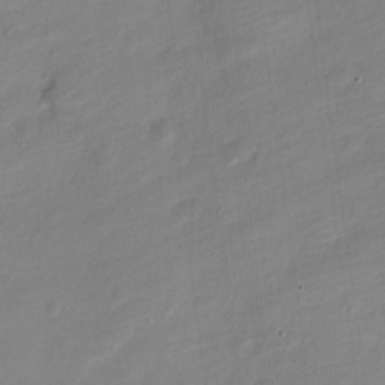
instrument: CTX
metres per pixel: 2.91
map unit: Nve
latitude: -18.0661
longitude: 109.0864
